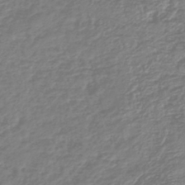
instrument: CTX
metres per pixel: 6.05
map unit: lHb
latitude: -41.7855
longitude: 69.6721
